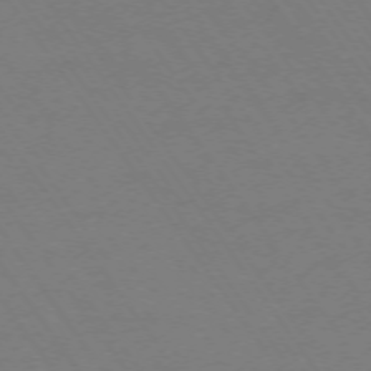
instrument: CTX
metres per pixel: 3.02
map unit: Ap
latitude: -74.1984
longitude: -70.4034
